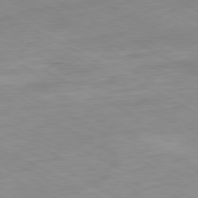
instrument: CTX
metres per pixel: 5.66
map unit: Ap
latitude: -80.7274
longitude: -92.9513
